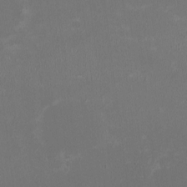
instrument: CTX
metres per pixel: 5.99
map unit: HNhu
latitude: -2.6896
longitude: -7.1592
